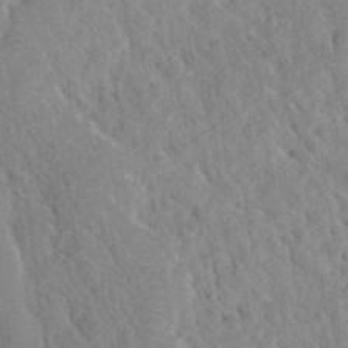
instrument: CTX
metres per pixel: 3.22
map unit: Hto
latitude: 35.5749
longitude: -50.6490
